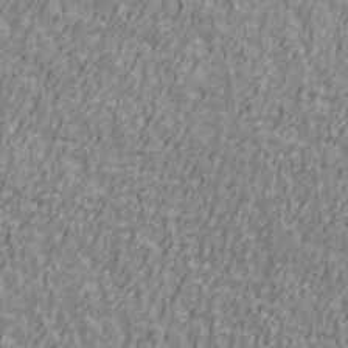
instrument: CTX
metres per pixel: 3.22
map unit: Ave
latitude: 41.0647
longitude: -112.9891
